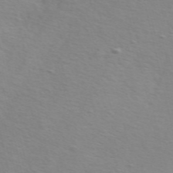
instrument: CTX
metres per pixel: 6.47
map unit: ANa
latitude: 51.1781
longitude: -70.8002
